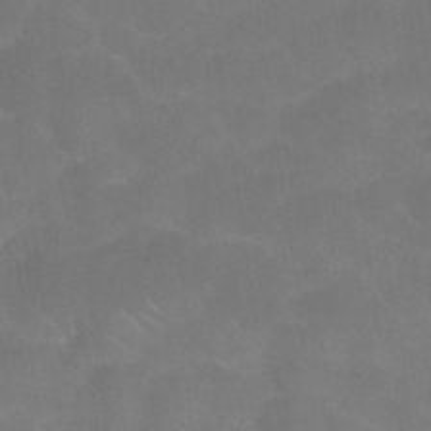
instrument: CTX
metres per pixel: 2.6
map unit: Nhu
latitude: 26.2712
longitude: -54.2900
